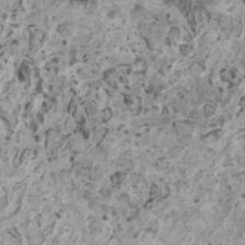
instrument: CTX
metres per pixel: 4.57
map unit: HNhu
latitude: 0.5923
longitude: 5.5210
